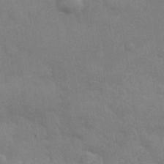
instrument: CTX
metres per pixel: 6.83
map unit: Nhe
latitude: -36.5195
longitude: -177.2726
